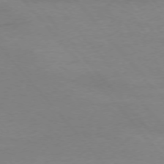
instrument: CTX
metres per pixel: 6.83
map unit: Ap
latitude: -76.0472
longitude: -81.5182
